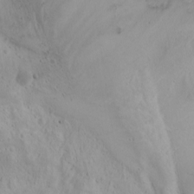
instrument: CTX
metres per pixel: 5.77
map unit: Htu
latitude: -0.7464
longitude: -74.7813
